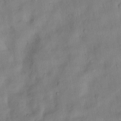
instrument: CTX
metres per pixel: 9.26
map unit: Nhu
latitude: 6.6868
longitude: -24.5545
